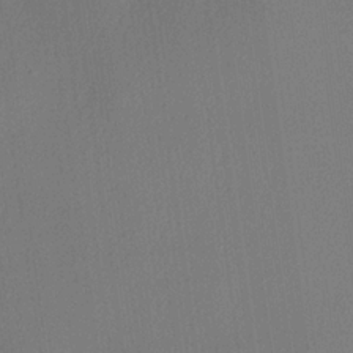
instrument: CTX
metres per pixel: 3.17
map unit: lHvf
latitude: 21.4805
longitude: 141.1809
